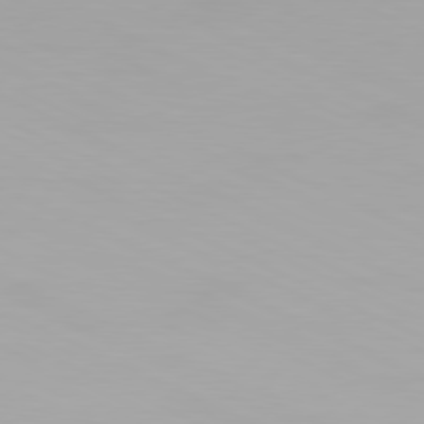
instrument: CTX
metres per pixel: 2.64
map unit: Hpe
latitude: -81.3888
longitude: 19.4643
